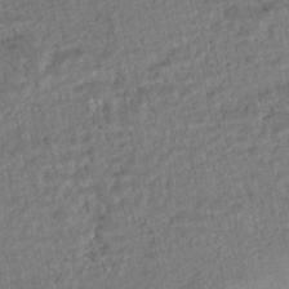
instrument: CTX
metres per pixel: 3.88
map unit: HNhu
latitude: -45.1620
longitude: 97.8234
